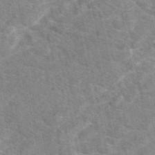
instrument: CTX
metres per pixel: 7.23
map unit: eAb
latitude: 49.7639
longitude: 119.9367
